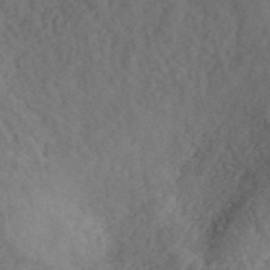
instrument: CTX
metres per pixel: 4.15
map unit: ANa
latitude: 42.1389
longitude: 51.8044
